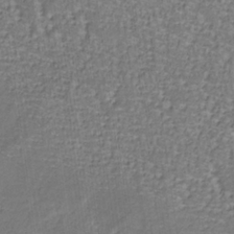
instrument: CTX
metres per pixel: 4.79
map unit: lHb
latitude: -33.0865
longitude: 67.6722
